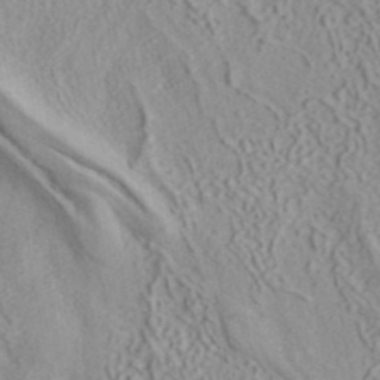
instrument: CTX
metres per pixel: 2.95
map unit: ANa
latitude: 39.2537
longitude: 18.8408
